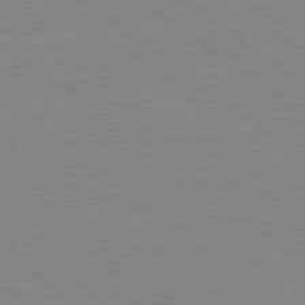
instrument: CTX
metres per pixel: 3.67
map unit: Hpe
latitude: 78.8002
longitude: -124.6868
